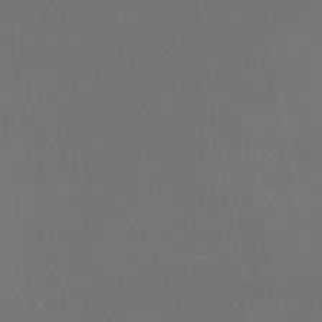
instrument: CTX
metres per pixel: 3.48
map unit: lHb
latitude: -43.3131
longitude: 67.3699
